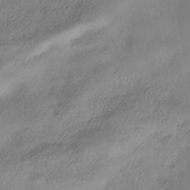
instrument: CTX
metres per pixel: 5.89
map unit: HNhu
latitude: -40.8786
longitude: 102.2928
